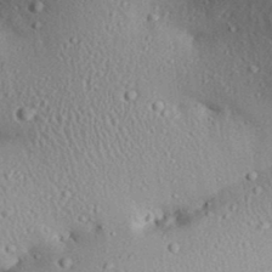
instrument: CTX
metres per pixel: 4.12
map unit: Aa
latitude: 31.1404
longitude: -134.1955
